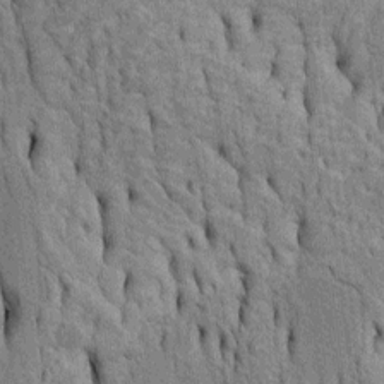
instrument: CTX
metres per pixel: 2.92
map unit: Htu
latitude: -5.2565
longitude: 152.7463
